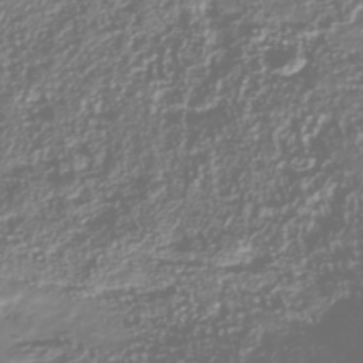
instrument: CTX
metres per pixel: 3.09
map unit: Nhu
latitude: -41.0864
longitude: -83.6127
